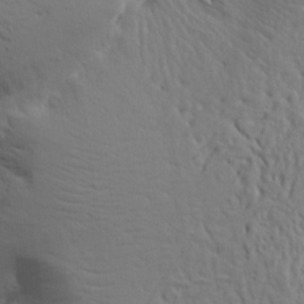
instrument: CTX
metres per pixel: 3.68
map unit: Aa
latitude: 15.2159
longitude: -141.0269
